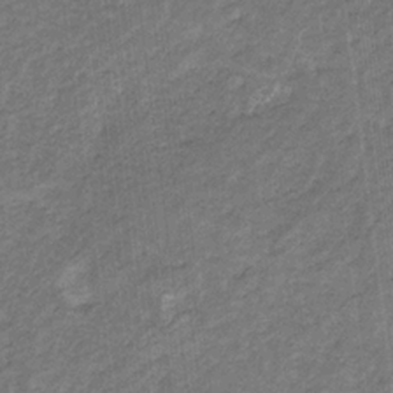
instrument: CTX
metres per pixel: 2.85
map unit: lHb
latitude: -31.3132
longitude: 66.2928
